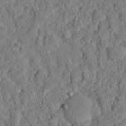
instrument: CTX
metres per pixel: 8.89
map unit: eHh
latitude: 25.9906
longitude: -78.7624
